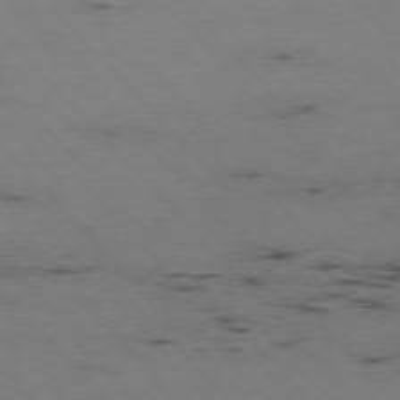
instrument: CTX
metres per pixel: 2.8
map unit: Hpe
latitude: -76.7274
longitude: -18.7435
